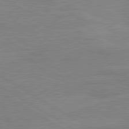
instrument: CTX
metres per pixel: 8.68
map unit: lApd
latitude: 80.4223
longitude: 123.0676
